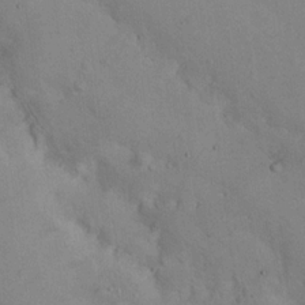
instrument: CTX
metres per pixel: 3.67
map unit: Nhu
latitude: 14.7625
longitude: -29.0458
